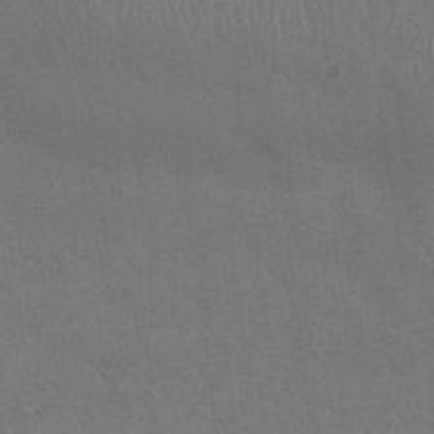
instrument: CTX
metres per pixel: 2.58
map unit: Nhu
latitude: 26.6113
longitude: -54.3278
